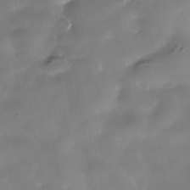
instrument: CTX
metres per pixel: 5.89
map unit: Nhe
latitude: -37.1620
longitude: -90.3089
